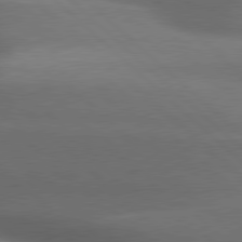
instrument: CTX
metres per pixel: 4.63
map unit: lApd
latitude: 79.2915
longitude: -116.2145
